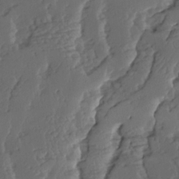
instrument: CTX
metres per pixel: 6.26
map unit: Ave
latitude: 14.2523
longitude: -136.1767
